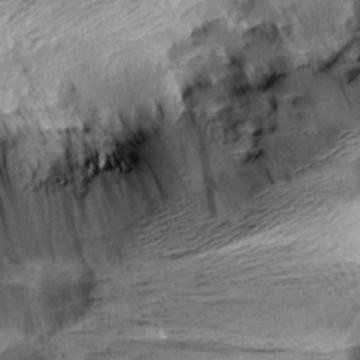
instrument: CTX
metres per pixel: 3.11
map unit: Aa
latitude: 9.5560
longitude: -142.6113
